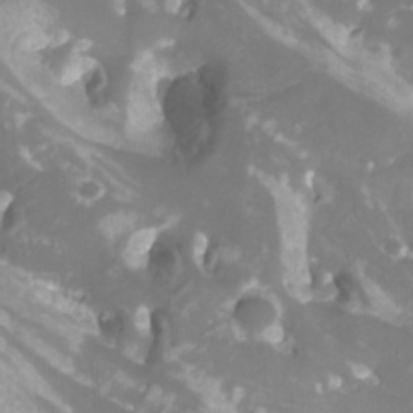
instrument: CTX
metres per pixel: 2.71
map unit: Htu
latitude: -11.1053
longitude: -74.3278
